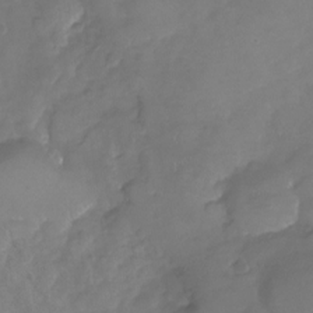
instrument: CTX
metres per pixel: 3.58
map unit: Nhu
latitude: -23.8234
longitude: -57.1403
